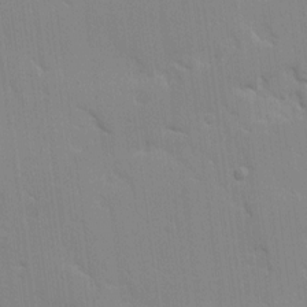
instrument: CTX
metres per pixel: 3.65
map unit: Ave
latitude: 12.0444
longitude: -101.0459
